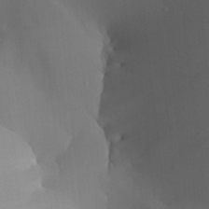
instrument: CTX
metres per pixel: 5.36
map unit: Aa
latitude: 27.0836
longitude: -131.8017
